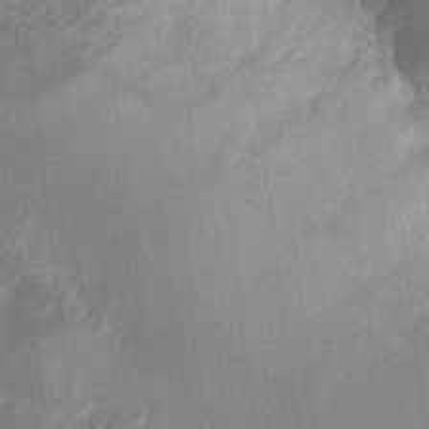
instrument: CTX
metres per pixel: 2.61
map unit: Nhu
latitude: 3.9150
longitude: -16.4978
